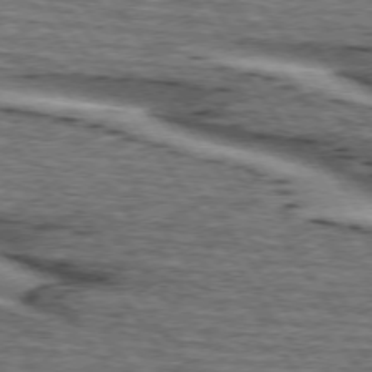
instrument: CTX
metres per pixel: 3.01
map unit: lApd
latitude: 74.4979
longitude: -75.0458
